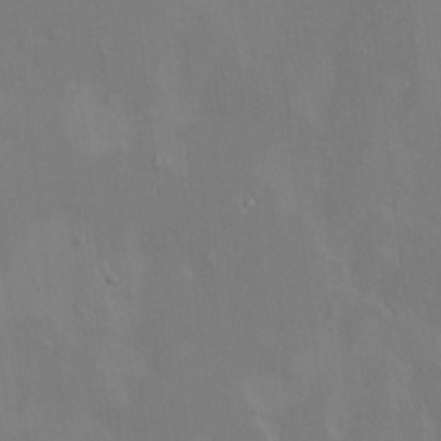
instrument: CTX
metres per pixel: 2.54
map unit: HNhu
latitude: 5.3104
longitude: 4.3495
